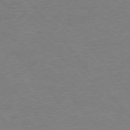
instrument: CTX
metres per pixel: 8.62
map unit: Ap
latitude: -76.6330
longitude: -88.7058
